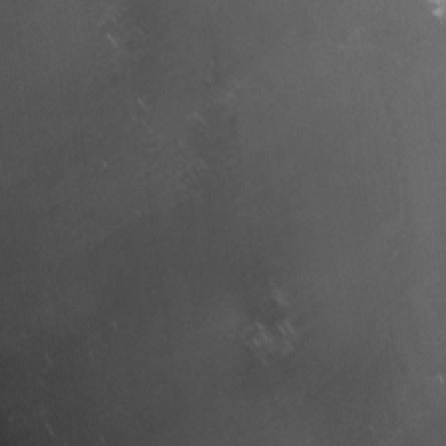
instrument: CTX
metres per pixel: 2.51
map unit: lHvf
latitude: -14.4251
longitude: -99.7827
